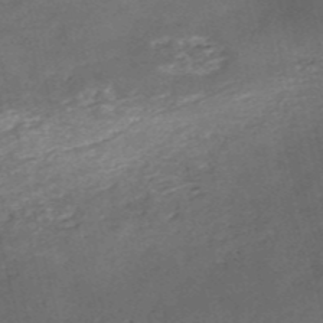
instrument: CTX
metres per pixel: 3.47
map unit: eHh
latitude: -54.7274
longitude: -91.0836
